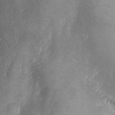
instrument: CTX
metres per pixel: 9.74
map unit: Htu
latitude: -6.6518
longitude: 158.1228
